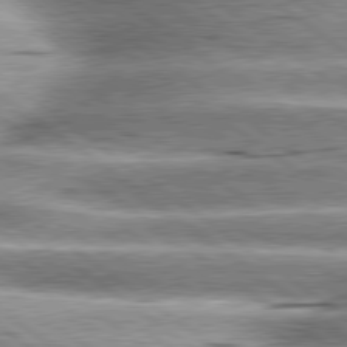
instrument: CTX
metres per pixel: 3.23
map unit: lApd
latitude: 79.8584
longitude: -140.3278
